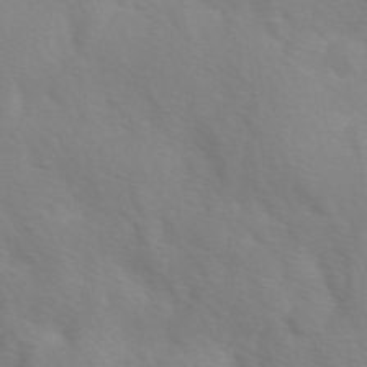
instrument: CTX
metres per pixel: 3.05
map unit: Ave
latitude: 1.3670
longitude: -113.2726
